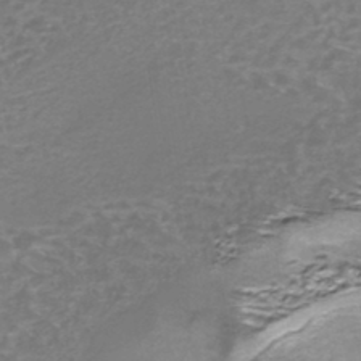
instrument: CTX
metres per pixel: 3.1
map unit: Nhe
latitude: -45.5021
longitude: 153.1053
